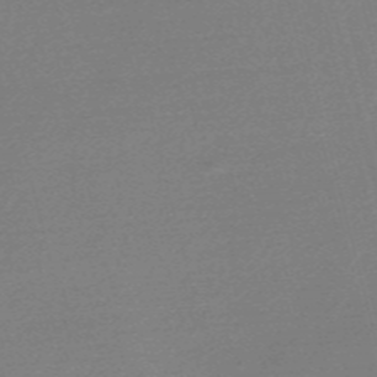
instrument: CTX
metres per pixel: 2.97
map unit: Nve
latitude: -56.7463
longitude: 63.1809
